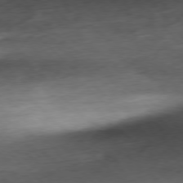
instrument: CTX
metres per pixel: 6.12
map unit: Ap
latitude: -78.7652
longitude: -71.9150
